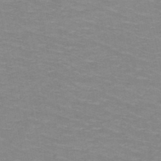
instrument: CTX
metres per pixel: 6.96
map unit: HNb
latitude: -47.7477
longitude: -46.7247
